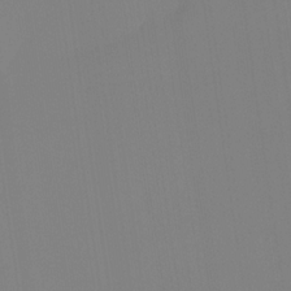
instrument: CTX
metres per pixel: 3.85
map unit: Ht
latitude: -14.1039
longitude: -51.5182
